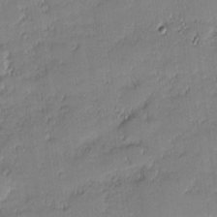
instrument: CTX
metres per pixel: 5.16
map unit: eHh
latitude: -1.2376
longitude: -83.0647
